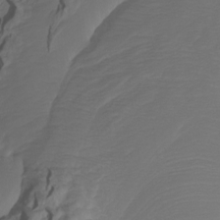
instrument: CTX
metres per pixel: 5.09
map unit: Nhu
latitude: -7.3509
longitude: -70.7246
